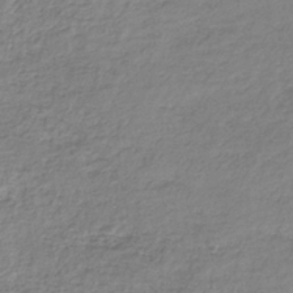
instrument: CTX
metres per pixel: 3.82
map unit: HNb
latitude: -34.7841
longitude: 52.1605
